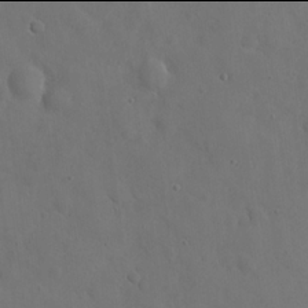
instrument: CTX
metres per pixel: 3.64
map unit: eHh
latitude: 21.9906
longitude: -62.9325
